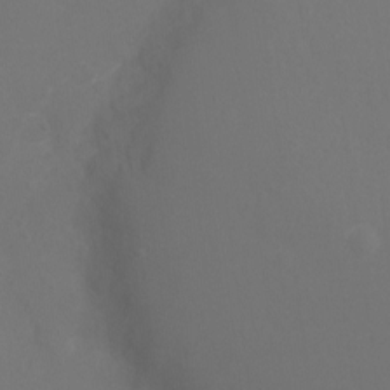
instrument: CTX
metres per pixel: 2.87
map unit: Nhu
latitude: -11.8989
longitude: -34.6868
